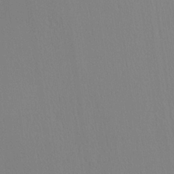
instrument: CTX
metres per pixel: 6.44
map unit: Aa
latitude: 28.4979
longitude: -136.6680
